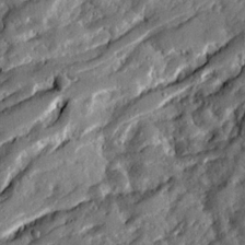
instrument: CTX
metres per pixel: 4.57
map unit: Ave
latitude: 19.9150
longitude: -129.6505
